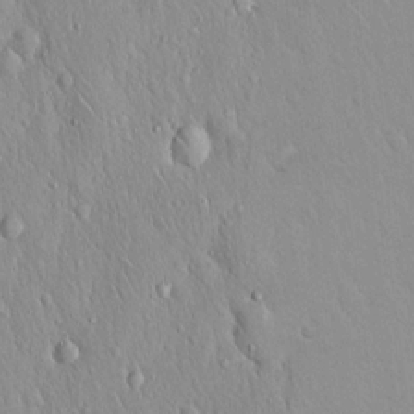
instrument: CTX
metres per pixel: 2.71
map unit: Hto
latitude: 17.0458
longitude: -58.0633
